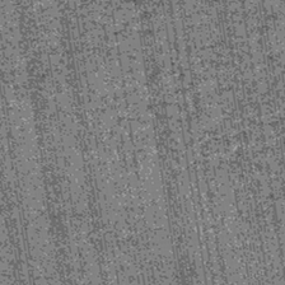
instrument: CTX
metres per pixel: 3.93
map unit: lHb
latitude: -39.7855
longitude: 67.6722
